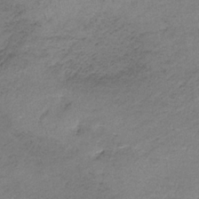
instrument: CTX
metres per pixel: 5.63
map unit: HNb
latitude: -34.3495
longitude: 56.8597
